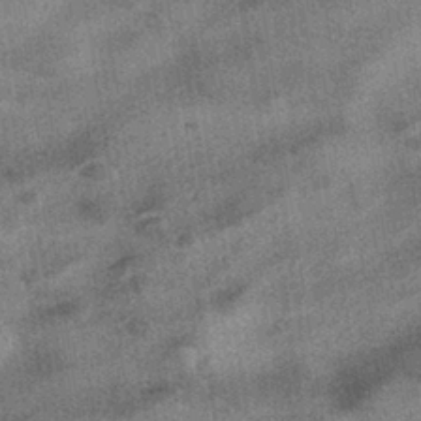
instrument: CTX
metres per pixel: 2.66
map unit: HNhu
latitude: -40.1039
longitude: 96.4062
